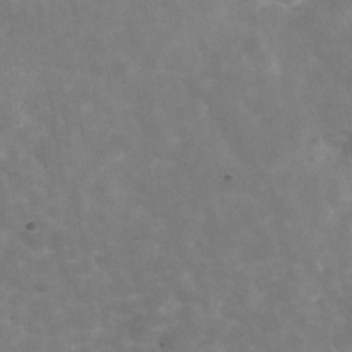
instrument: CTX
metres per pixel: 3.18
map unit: Hve
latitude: -30.4062
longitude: 93.5210
